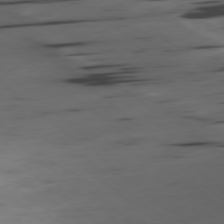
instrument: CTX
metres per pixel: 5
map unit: Ap
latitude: -78.9352
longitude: -59.8583
